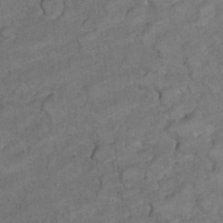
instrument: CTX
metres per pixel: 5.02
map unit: Ht
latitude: 5.7639
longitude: -36.4223
